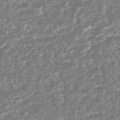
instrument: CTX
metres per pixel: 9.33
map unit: HNhu
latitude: -44.3684
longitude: 104.2361
